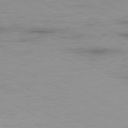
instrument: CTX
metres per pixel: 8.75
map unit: Ap
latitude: -80.0283
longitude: -91.1970
